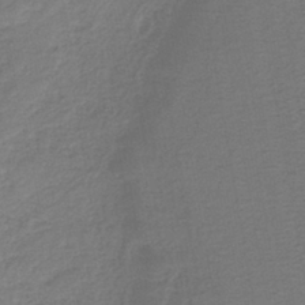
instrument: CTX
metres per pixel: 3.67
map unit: HNb
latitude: -40.6896
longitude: 51.1620
